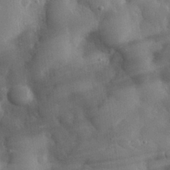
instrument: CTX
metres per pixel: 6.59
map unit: eHh
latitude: 29.8205
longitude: -79.0081
